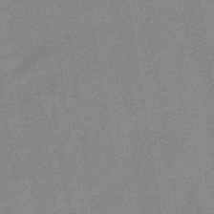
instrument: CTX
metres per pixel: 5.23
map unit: lHb
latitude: -45.4454
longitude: 72.7274
